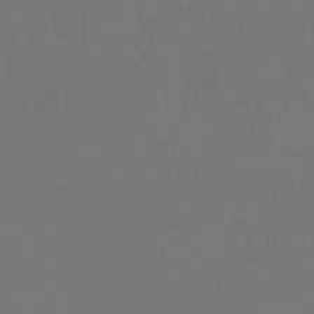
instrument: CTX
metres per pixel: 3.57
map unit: eHb
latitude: -50.4440
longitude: 78.0283
